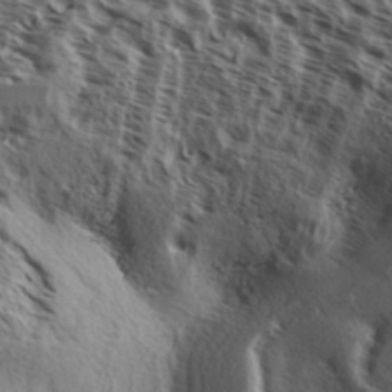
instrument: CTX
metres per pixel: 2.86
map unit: Aa
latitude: 32.7057
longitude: -138.1011
